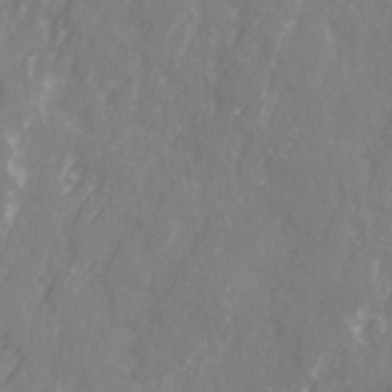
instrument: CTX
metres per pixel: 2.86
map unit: Ave
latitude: 20.5735
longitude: -131.7261
